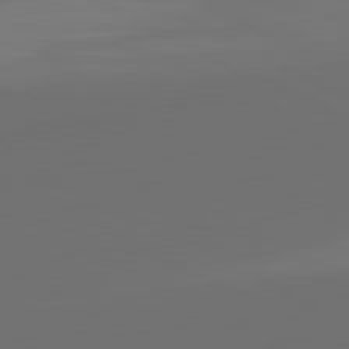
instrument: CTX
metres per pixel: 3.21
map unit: lApd
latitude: 81.8016
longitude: 152.3306
